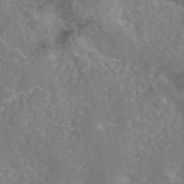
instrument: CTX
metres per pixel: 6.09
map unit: eAb
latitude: 45.4048
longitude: 106.9920
